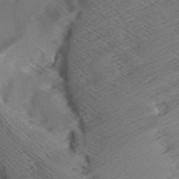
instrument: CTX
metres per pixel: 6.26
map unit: Aa
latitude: 7.6316
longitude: -140.2711
